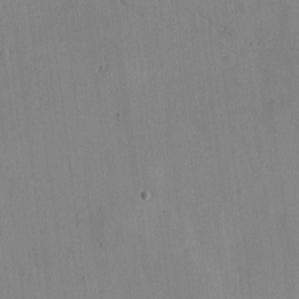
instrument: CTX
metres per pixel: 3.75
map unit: eHh
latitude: -8.8408
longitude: -66.3278
